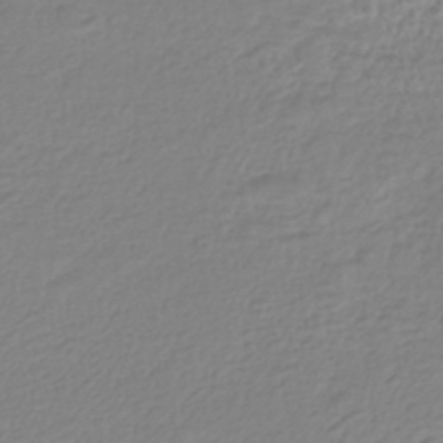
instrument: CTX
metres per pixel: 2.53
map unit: HNhu
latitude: -44.1228
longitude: 105.3698
